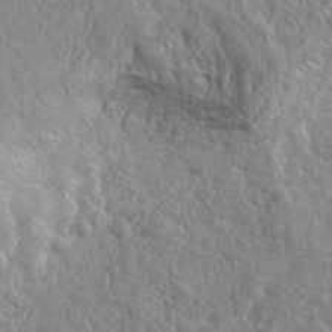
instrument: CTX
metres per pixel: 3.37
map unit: lHvf
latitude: 36.5168
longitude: -87.0836
